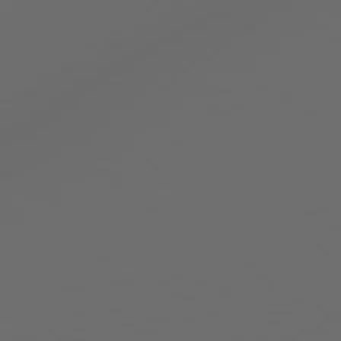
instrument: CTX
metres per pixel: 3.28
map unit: Hpe
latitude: 78.3468
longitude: 176.6330
